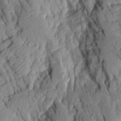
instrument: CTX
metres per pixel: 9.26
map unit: Aa
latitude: 8.6302
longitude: -127.9339
